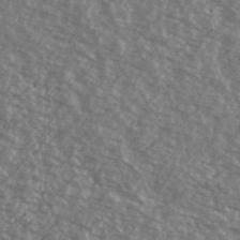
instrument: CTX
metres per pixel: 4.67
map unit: Ave
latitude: 40.3845
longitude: -109.5371
